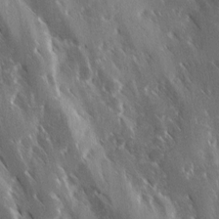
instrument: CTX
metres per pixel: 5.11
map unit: Ave
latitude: 9.1970
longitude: -104.1389
